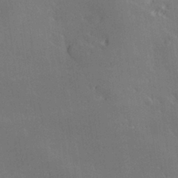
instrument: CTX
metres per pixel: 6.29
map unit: Hve
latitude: 28.4034
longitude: 145.7289
